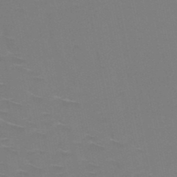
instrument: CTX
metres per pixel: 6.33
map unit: HNb
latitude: -49.9556
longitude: -47.2537
